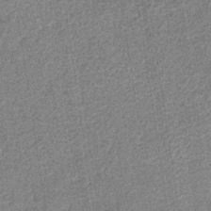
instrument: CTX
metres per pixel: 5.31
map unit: eHb
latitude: -31.8611
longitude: 72.7463
